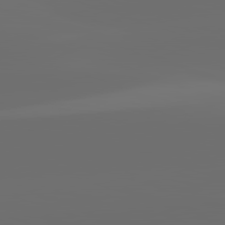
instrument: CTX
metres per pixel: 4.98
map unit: lApd
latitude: 82.2711
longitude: -153.2348
